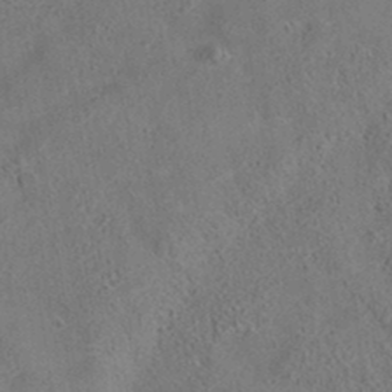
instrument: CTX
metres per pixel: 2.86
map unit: eAb
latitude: 35.4993
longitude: 111.2376
